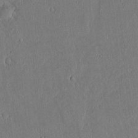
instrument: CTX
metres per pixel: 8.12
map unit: lAvf
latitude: 7.6694
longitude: 168.3684
